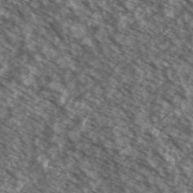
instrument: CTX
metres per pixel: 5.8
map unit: Ave
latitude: 38.5735
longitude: -110.5546
